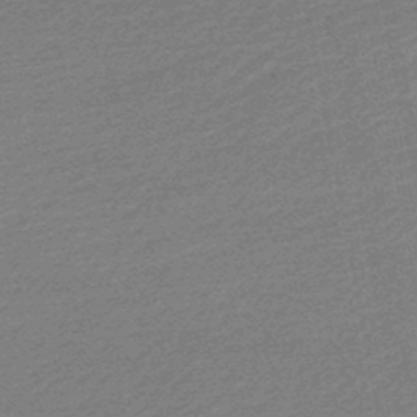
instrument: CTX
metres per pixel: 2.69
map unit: lHb
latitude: -46.6896
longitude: 58.2172
